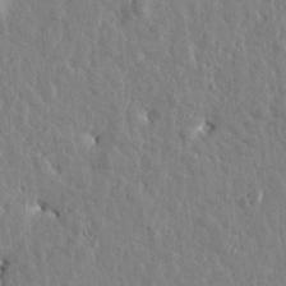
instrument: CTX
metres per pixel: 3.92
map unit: Htu
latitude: 1.3292
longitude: -179.1026
